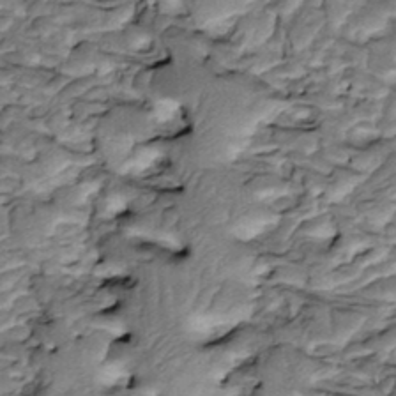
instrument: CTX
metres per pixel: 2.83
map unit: Htu
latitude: -3.4643
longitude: 150.4251
